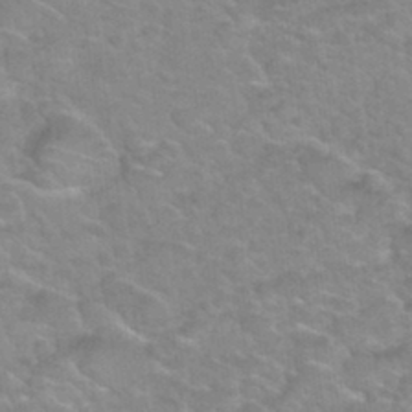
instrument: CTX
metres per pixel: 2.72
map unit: Hto
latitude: 32.6302
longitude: -50.6112
